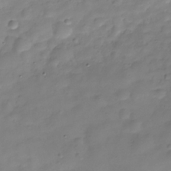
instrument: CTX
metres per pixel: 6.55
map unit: Hve
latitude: -29.6344
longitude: 94.1983
